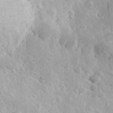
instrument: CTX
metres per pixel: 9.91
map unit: Hve
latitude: 24.5923
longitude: 146.3495
